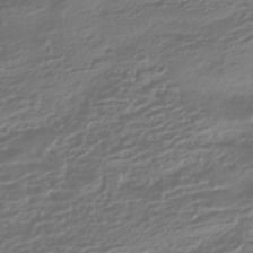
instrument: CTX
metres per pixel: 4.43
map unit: HNhu
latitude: -43.0675
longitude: 103.8611
